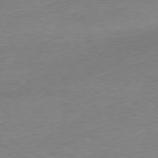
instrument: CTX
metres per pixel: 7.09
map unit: Ap
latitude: -78.9730
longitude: -57.4993
